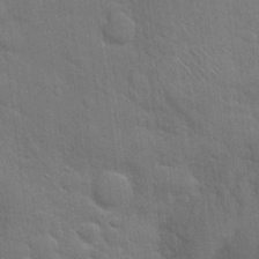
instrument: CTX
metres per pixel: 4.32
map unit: Hto
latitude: 21.4049
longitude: -51.9528
